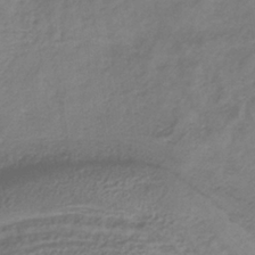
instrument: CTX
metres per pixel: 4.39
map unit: HNb
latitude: -34.5385
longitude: 55.8989
